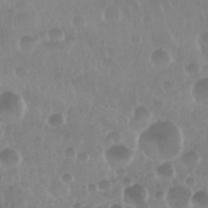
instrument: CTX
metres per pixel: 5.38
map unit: Nhu
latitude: 29.4426
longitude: -56.4034
